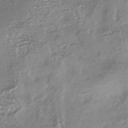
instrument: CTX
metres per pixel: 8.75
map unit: HNhu
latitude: -44.9542
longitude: 96.5763
